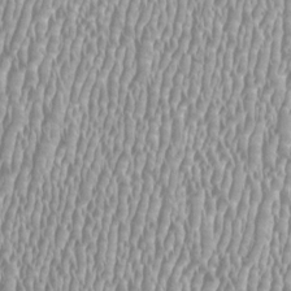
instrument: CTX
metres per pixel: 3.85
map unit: HNhu
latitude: -0.2362
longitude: -0.1577
